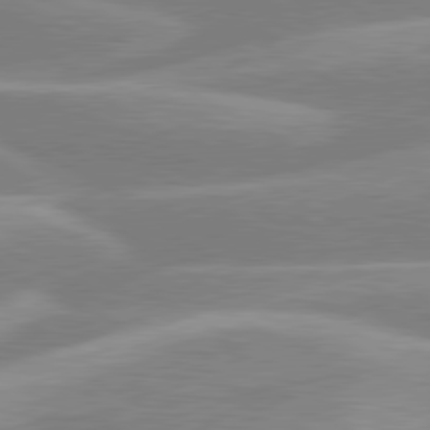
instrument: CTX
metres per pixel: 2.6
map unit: lApd
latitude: 80.2145
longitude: -134.9136
